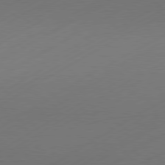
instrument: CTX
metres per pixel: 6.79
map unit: Hpe
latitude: -81.1998
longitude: 14.5763
